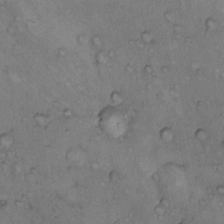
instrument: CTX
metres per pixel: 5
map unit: Hto
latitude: 9.7639
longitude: -58.2145
